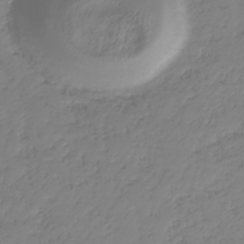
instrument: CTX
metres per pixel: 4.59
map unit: HNhu
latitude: -37.2187
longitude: 32.6897
